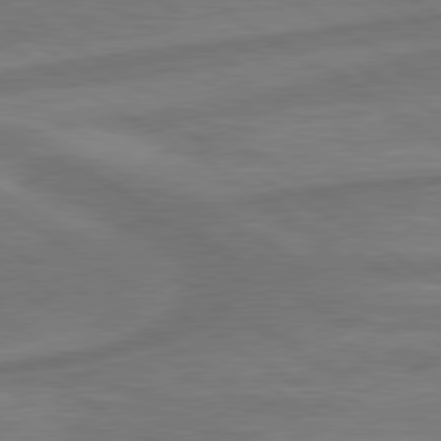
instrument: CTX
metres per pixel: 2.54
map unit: lApd
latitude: 79.8961
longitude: -172.5545
